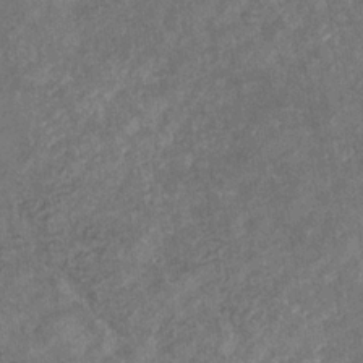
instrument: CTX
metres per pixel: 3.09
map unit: eHb
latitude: -31.2565
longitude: 72.1228
